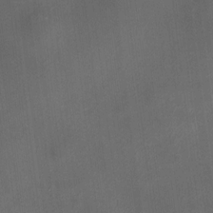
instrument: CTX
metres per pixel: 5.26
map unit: HNhu
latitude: 8.9703
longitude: 13.2565
